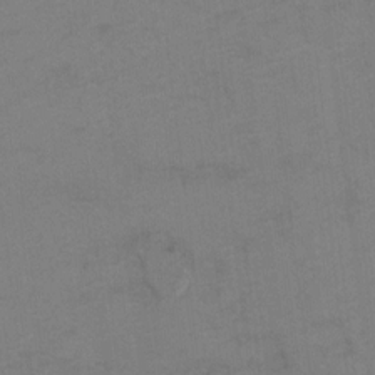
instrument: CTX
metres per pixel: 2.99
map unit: Hto
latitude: 6.8758
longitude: -35.0458
